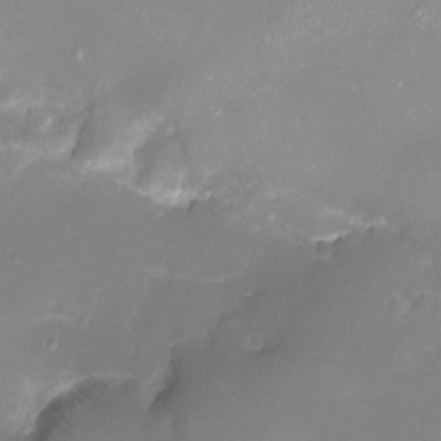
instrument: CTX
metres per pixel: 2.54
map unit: eHh
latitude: -6.7463
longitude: -78.2901
